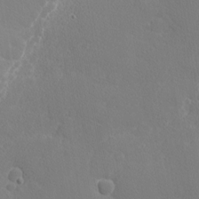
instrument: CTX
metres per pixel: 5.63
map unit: Nhu
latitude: 1.6694
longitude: -76.9136
